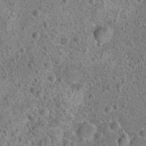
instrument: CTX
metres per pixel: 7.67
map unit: Hto
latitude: 19.0836
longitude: -42.5546
